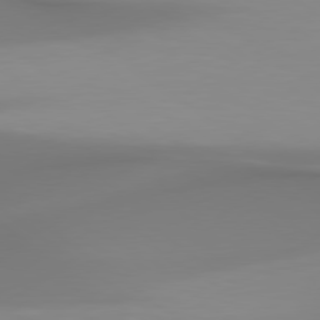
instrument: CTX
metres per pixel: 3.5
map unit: Hpe
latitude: 78.7435
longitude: -142.7246
